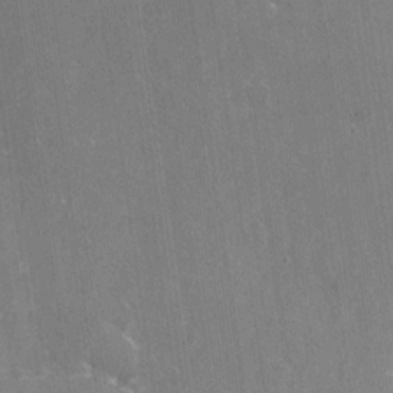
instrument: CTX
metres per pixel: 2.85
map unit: Nhu
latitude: -28.2551
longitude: -80.1767
